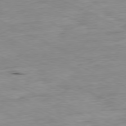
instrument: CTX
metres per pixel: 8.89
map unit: Ap
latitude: -80.6708
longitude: -74.9892
